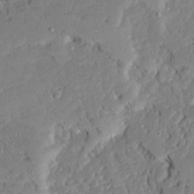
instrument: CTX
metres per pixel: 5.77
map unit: Ave
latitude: 23.3104
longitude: -129.9906
